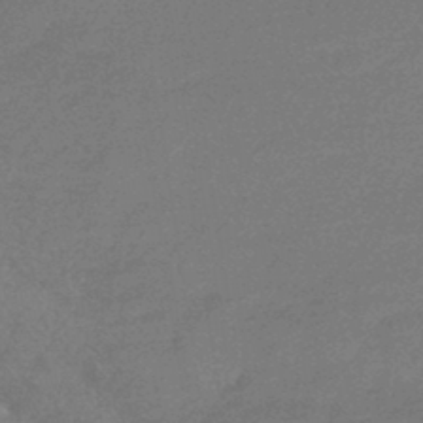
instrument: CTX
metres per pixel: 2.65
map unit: HNhu
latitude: -44.1039
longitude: 93.1053
